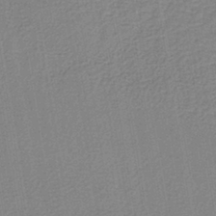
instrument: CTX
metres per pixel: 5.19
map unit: lHb
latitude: -40.4818
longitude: 60.5952
